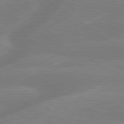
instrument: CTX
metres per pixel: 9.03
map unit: lApd
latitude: 79.6883
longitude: -141.8961
